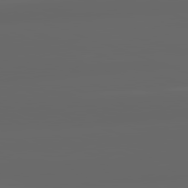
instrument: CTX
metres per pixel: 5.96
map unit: lApd
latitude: 82.1955
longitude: -169.3860
